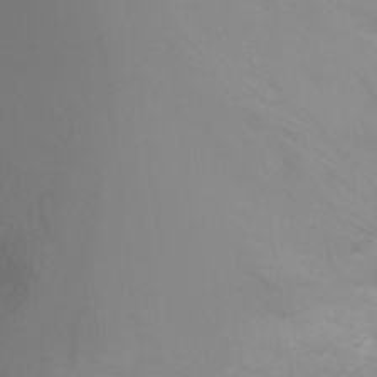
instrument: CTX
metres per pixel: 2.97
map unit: Ht
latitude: -10.0472
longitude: -32.4790
